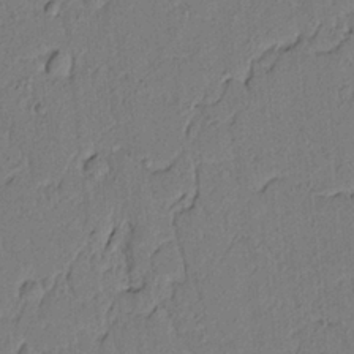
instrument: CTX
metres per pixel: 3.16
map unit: lAvf
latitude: 5.2915
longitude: 165.4833
